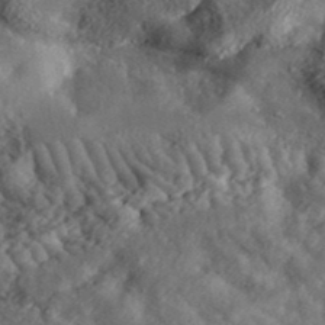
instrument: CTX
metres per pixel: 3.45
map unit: lHvf
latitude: 39.3859
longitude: -88.4034
